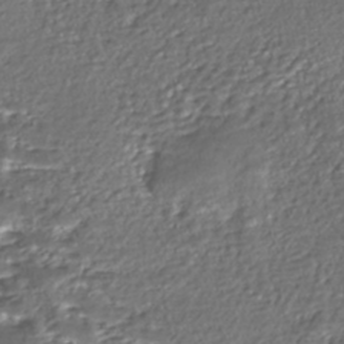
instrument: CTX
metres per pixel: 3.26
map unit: Nhe
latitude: -45.8045
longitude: 152.0472
